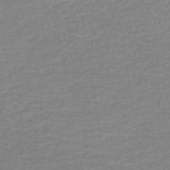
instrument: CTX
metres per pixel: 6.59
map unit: lHb
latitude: -40.3306
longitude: 74.2929
